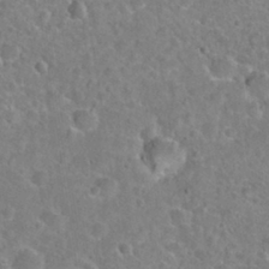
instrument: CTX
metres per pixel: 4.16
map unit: Hto
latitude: 21.4049
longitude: -47.9717
